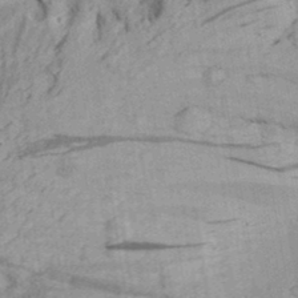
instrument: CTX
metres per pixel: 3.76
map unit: Aa
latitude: 31.1592
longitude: -136.7813
